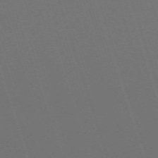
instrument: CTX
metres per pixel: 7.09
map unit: eHh
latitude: -63.8800
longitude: 51.1998
